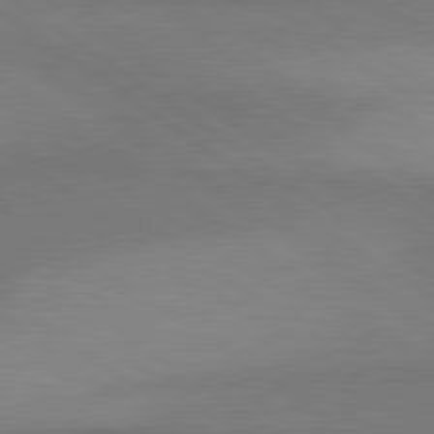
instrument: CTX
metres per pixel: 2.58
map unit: lApd
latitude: 80.6490
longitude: 161.8989
